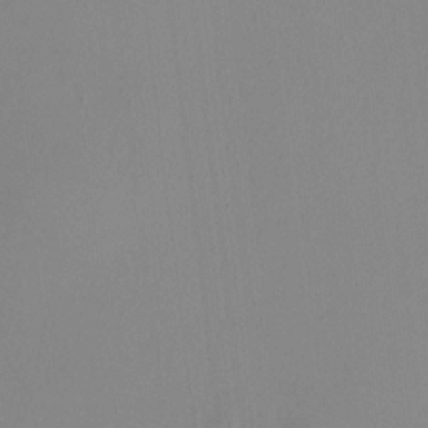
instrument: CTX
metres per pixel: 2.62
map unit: HNhu
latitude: -2.1038
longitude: -1.2348
